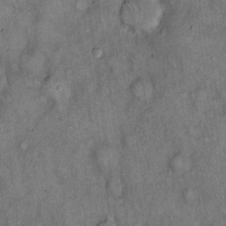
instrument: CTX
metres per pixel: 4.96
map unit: Hto
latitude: 18.2333
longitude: -61.7260
